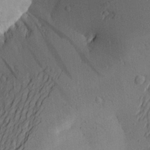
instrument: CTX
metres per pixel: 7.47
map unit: Aa
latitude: 25.7449
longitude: -144.7246
